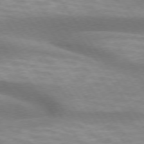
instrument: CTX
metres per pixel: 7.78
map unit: lApd
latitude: 74.7057
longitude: -49.1403
